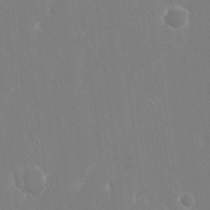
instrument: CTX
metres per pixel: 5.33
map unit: eHh
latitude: 14.6680
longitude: -72.1011
